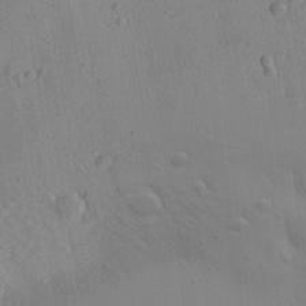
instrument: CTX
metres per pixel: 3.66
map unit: Aa
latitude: 22.0255
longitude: -142.8569
